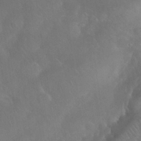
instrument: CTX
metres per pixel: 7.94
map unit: Nhu
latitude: 28.1011
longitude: -66.2711
